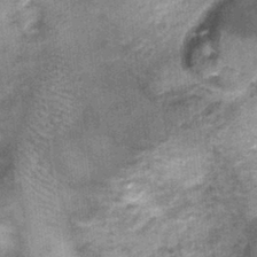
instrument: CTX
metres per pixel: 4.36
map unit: Nhu
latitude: 1.0647
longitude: -17.2348
